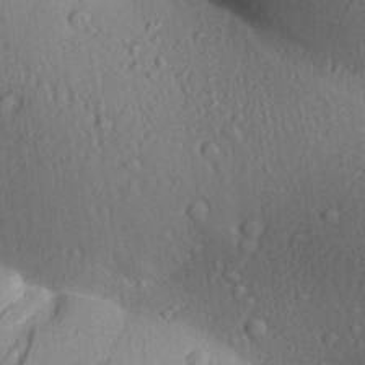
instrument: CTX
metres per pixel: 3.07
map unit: Aa
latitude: 27.4238
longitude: -138.0822
